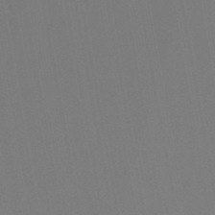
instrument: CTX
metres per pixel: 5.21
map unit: lHb
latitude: -46.9730
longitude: 74.7275
